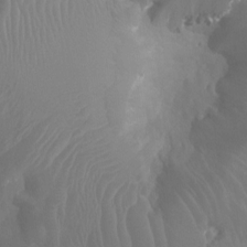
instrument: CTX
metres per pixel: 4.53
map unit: Ht
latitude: -1.3888
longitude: -18.4601
